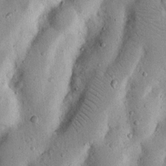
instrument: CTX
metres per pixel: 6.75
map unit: Nhu
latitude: 17.6883
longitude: -74.5357
